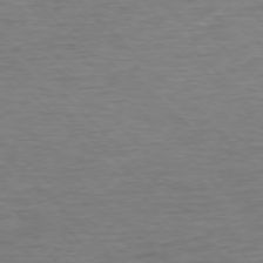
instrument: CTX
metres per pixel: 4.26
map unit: Ap
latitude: -77.0864
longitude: -94.6491
